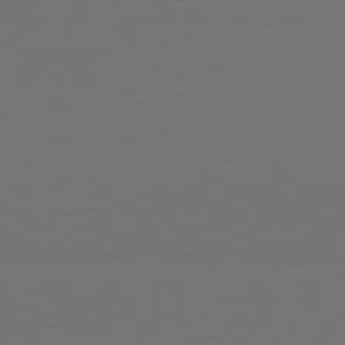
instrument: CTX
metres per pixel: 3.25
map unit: lApd
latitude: 81.2726
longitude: 147.9556
